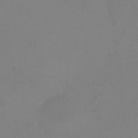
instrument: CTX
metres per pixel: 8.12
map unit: eHh
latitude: 23.5560
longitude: -66.1011
